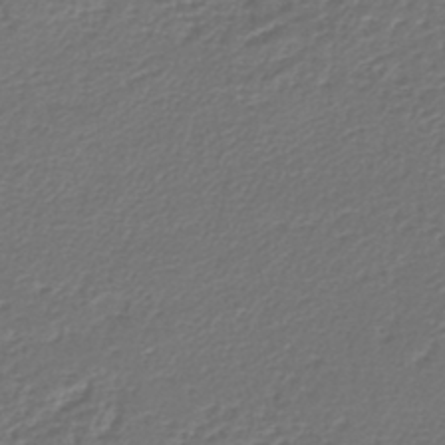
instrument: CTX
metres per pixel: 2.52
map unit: lHb
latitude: -42.8030
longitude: 61.5210
